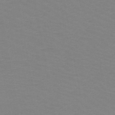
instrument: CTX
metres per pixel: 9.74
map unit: HNb
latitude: -48.5196
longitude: -46.2334
